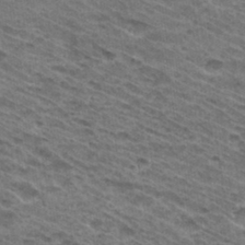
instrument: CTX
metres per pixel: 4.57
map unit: Hto
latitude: 32.1011
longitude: -46.8569
